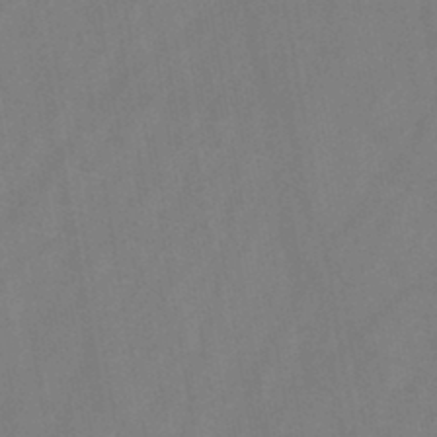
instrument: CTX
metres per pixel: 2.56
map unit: HNb
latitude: -44.5196
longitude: -39.8394
